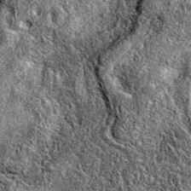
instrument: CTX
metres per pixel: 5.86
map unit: eAb
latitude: 36.8002
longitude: 110.8408
